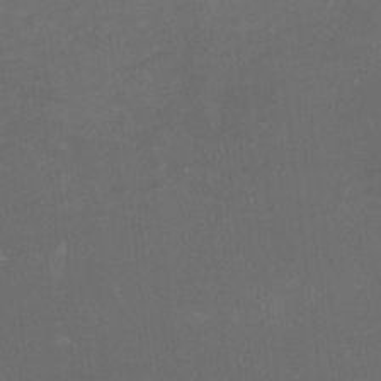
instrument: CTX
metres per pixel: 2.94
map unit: HNhu
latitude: -3.1809
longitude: -6.9892
